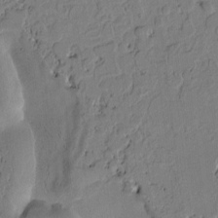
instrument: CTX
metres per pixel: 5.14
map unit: Htu
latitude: -2.4062
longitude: 167.5210
